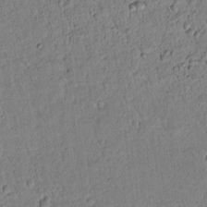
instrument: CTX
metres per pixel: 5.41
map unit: lAvf
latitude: 8.4412
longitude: 165.0865
